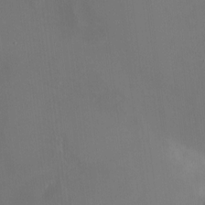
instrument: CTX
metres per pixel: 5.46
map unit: HNhu
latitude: 7.2537
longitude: 8.6329
